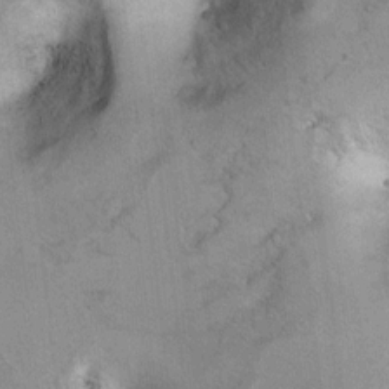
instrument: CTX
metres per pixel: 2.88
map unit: Ht
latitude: 7.0080
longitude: -30.2523
